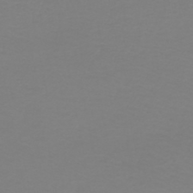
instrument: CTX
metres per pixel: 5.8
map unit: HNb
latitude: -45.8422
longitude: 54.1984
